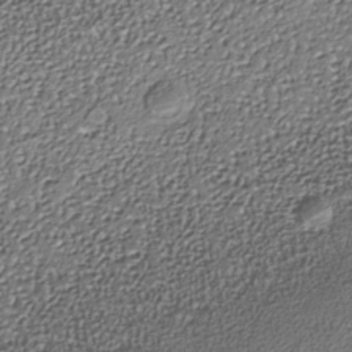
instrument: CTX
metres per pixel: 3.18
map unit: Nhe
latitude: -38.0472
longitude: -89.1215
